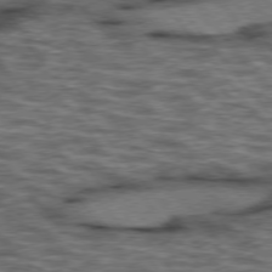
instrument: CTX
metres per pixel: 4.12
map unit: lApd
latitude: 75.9528
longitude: -48.7624
